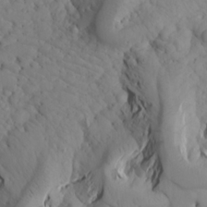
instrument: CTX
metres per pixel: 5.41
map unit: Aa
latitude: 17.3482
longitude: -143.9339
